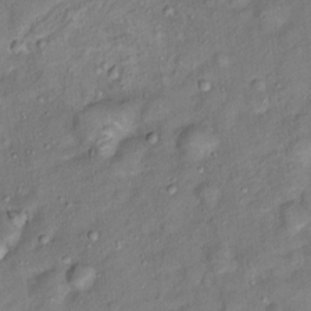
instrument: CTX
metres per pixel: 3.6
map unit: Ht
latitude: 13.8017
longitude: -40.9702
